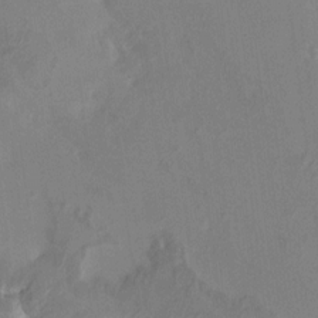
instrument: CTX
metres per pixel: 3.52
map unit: HNhu
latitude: 7.8583
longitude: -3.4993
